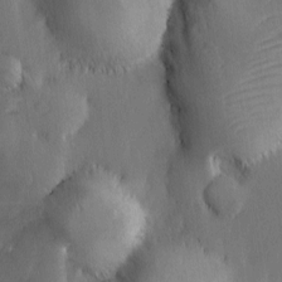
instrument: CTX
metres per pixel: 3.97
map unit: Ave
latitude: -11.0864
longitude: -121.9339
